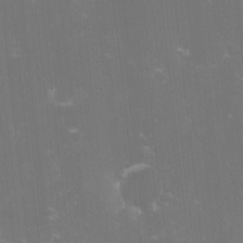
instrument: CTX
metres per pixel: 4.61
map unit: lHvf
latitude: -13.9745
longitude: -101.0836
